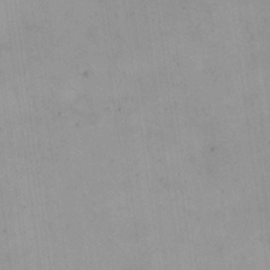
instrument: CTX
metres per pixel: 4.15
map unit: eHh
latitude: 24.3467
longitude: -64.7435
